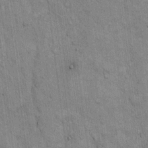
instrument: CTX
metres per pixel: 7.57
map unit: Hto
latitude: 12.1956
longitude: -58.0255
